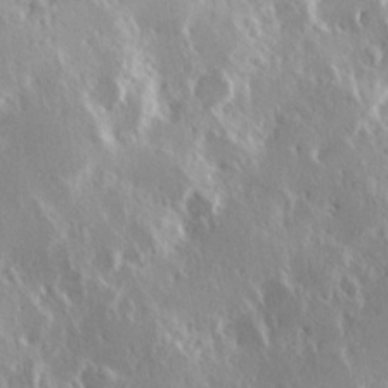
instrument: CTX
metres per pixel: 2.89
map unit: Hve
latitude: 23.7638
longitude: 145.9367
